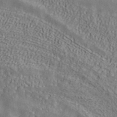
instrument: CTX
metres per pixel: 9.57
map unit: ANa
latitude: 39.8583
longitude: 34.7274
